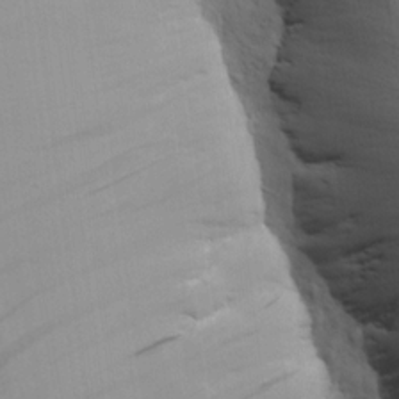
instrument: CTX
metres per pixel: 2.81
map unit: Aa
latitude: 18.1011
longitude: -125.6316
